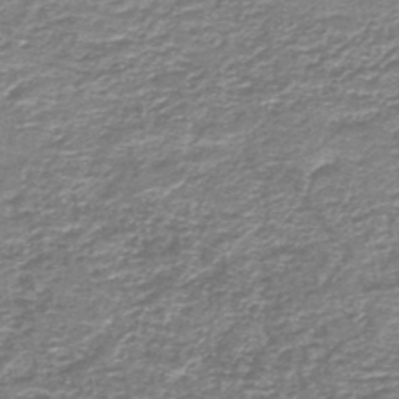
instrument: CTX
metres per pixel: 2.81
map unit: HNb
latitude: -44.5763
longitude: 50.4251
